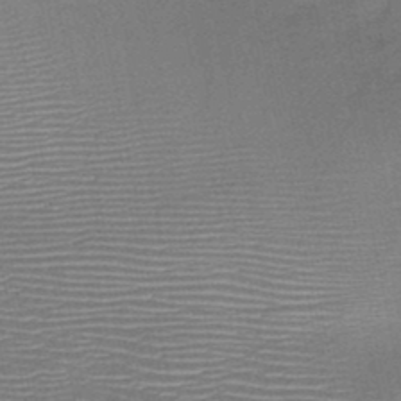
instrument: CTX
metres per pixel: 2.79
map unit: HNb
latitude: -48.0850
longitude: -42.2334
